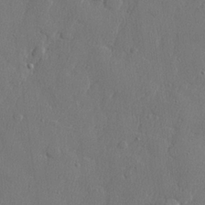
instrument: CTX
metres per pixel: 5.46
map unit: lHvf
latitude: 23.7072
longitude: 141.7666
